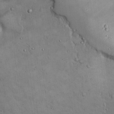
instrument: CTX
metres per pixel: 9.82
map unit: Hto
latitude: 15.7450
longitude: -58.0444
